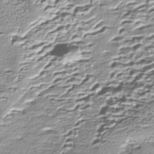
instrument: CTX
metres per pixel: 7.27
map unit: Nhe
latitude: -45.2187
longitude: 152.1983
